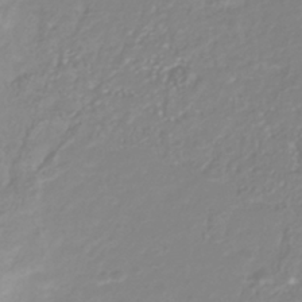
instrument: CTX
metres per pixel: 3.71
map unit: Nhu
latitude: -41.2565
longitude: -84.6869
